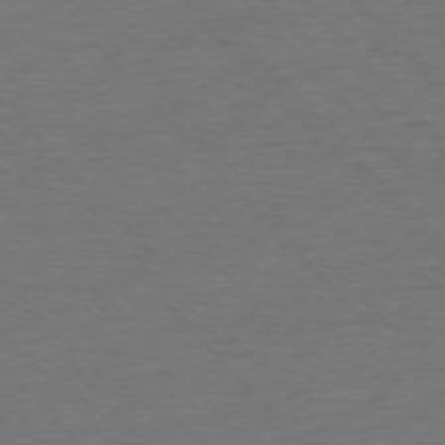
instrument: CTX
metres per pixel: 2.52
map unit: Ap
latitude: -76.6896
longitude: -95.2915
